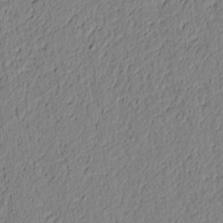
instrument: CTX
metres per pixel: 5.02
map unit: lAvf
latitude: 5.8772
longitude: 164.3118
